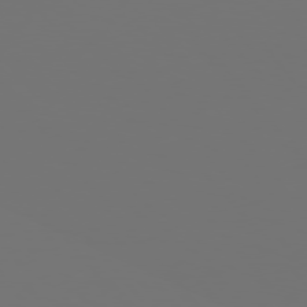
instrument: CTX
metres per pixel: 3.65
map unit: Hpe
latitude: 76.1577
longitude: -139.4804
